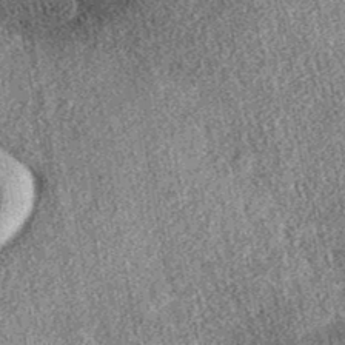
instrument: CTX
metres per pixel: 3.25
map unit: eAb
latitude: 37.9906
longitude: 108.8408
